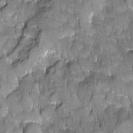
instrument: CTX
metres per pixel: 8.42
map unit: Ave
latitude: -11.0675
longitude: -118.3089
